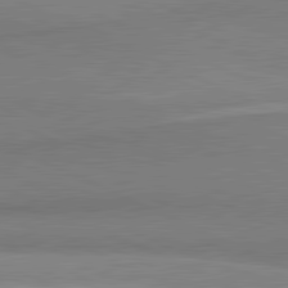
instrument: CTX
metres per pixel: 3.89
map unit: lApd
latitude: 81.7261
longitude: 162.0850
